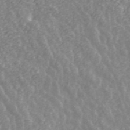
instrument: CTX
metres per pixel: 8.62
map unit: ANa
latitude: 43.8394
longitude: 28.9542
